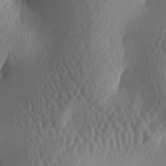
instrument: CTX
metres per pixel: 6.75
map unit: lAa
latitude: -6.5007
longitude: -128.3089
